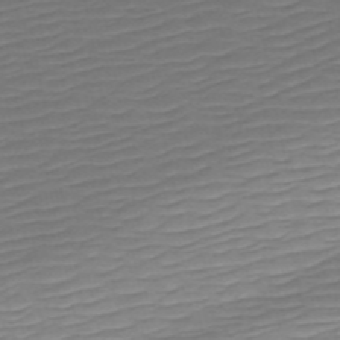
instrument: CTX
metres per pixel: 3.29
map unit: HNb
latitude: -54.1795
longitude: -44.2900
